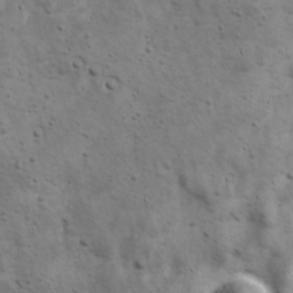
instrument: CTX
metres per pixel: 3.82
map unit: Ave
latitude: 17.0458
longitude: -133.5371
